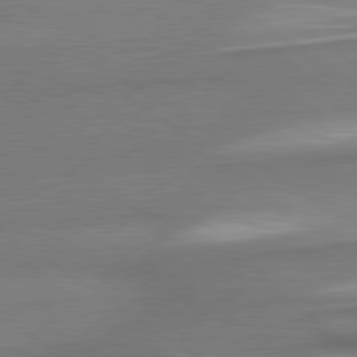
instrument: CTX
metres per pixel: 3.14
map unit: lApd
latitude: 79.9906
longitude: 179.1809
